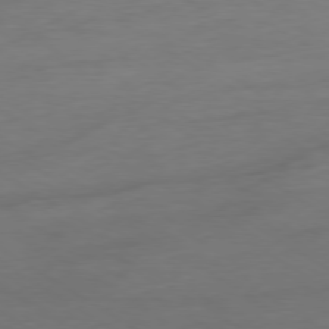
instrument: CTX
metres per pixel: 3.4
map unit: Ap
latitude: -79.1809
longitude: -63.9717
